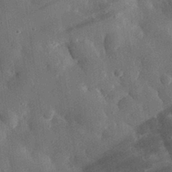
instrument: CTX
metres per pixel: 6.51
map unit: eHh
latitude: 30.8380
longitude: -80.2900
